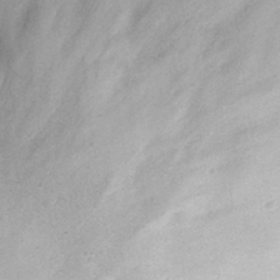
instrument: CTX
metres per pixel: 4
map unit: eHh
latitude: 29.1970
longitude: -73.8584
